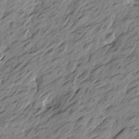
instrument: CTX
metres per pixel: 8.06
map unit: Htu
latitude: -5.1053
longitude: -178.5357
